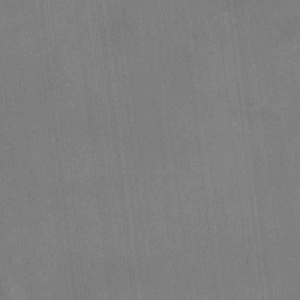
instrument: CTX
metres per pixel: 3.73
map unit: HNhu
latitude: 6.0255
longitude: 10.8219
